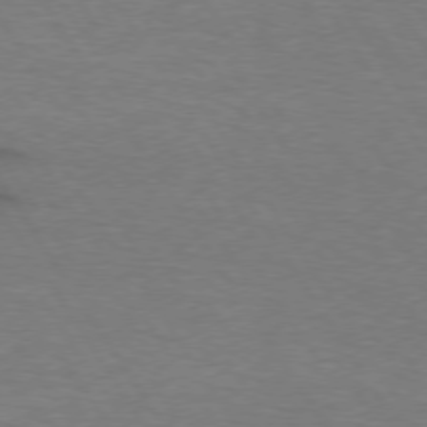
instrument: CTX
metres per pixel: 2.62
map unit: lApd
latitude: 74.3278
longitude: -74.0822
